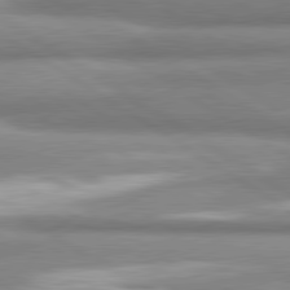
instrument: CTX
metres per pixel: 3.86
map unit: lApd
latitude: 80.8191
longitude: -177.9717
